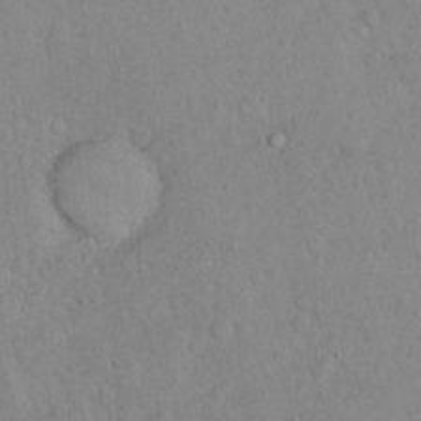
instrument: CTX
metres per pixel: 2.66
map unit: Nhu
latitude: 14.2523
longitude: -28.9891
